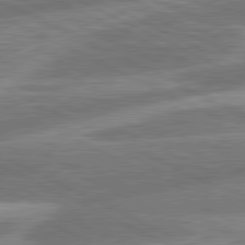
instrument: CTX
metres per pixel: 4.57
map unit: lApd
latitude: 81.0080
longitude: -167.7260
